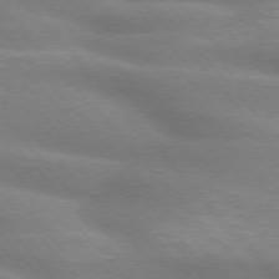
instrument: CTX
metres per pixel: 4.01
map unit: lApd
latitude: 74.2145
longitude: -61.2348
